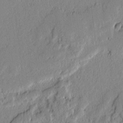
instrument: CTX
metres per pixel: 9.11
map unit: lAvf
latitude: -1.5211
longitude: -107.2537
